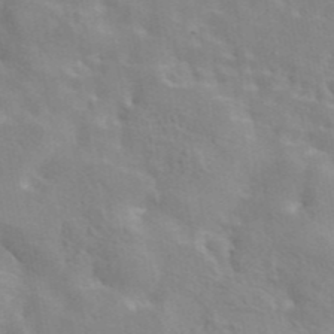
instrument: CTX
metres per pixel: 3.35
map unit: eAb
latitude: 44.2711
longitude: 113.2565
